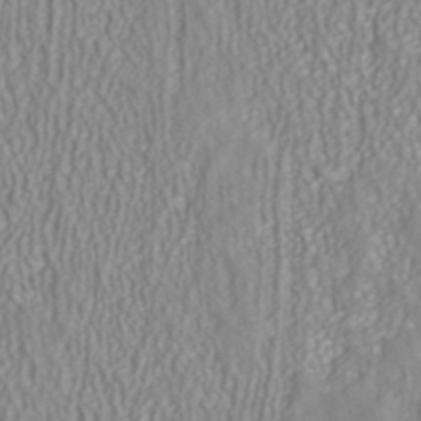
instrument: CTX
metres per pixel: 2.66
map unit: ANa
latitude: 41.1214
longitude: 27.5210
